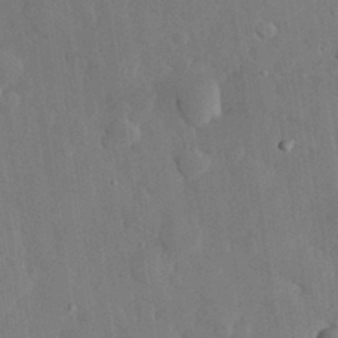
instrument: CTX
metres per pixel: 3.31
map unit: eHh
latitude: 28.5357
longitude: -80.0255
